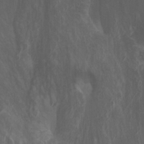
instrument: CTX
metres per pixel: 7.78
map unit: Htu
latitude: -3.6154
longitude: -72.5546
